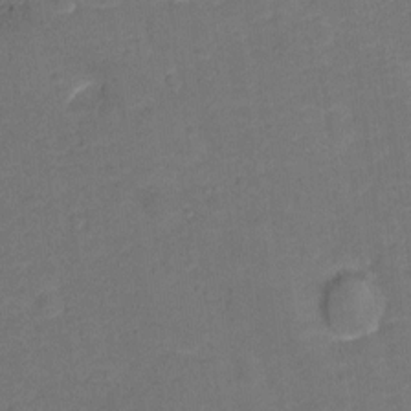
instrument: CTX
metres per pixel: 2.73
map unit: Hto
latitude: -0.3118
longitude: -34.5356
